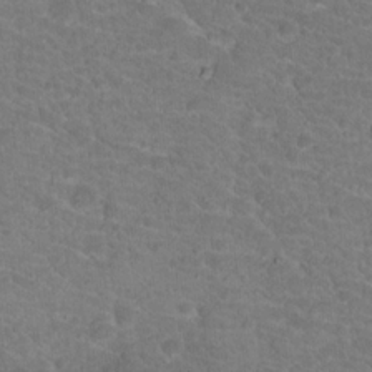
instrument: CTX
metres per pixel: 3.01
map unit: Hto
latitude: 18.5356
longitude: -34.4412
